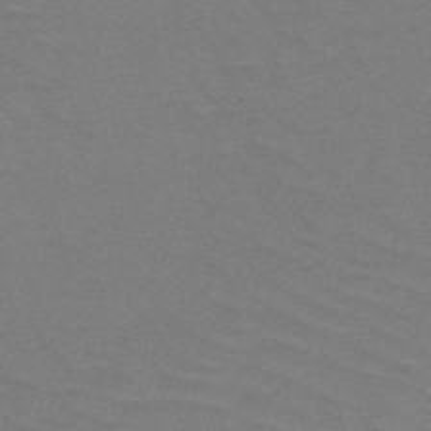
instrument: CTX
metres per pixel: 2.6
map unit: HNb
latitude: -52.7274
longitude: -43.4993
